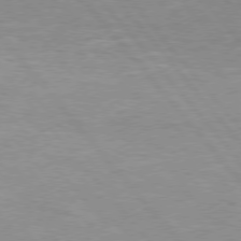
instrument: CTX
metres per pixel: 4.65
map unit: Hpe
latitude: 75.8394
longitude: -154.6868
